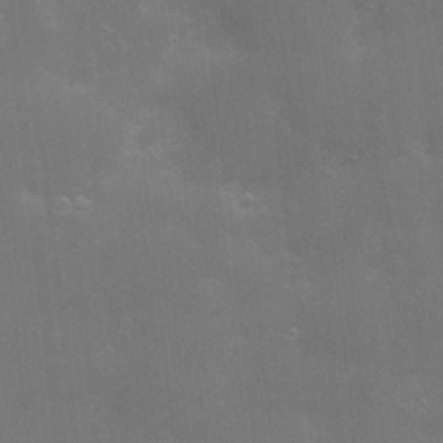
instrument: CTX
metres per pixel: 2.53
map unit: Hve
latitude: -10.5385
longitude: 174.5762
